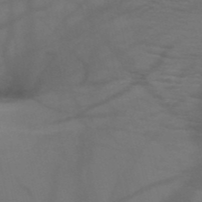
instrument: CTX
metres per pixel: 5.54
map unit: HNb
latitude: -51.7478
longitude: -46.0444
